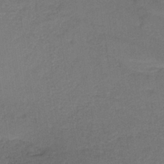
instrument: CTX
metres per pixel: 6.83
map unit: lHb
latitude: -34.5763
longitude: 63.5399
